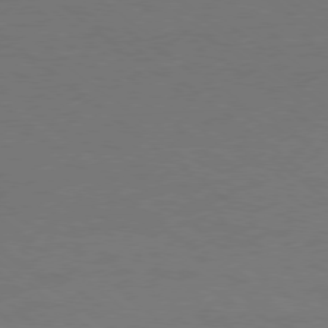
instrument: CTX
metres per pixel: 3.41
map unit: Ap
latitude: -79.0297
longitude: -54.6301
